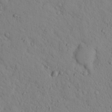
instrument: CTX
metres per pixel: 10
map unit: lHvf
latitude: 14.4034
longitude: 177.7667
